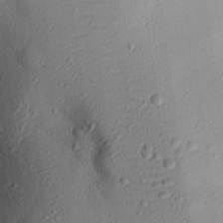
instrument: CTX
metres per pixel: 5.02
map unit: eHh
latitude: 25.0647
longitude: -77.8961
